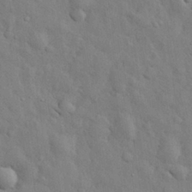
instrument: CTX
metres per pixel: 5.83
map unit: eHh
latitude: 29.4426
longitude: -75.7261
